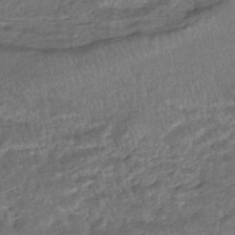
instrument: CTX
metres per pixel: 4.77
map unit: HNhu
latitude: -46.0283
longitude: 102.5952
